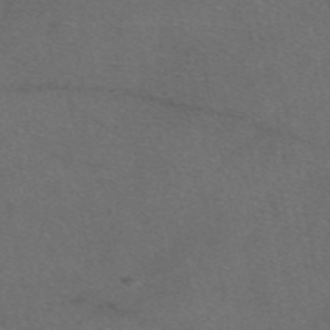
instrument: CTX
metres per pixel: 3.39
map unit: eAb
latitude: 48.3089
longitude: 107.6155
